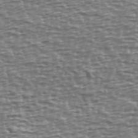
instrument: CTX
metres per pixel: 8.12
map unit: Ave
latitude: 40.2711
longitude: -113.1025
